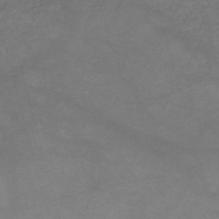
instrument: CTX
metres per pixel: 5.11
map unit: HNb
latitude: -54.9164
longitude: -40.4412
